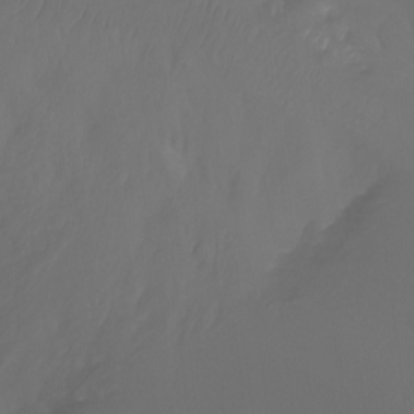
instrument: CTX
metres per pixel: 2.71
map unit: Aa
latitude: -11.4832
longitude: -68.4601
